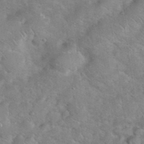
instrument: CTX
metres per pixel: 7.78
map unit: eHh
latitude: 37.7639
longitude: -64.8002
